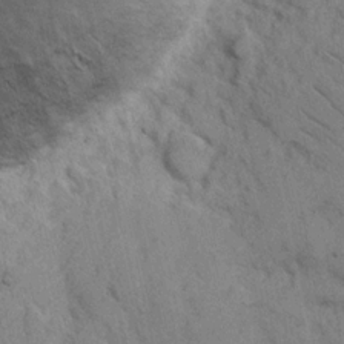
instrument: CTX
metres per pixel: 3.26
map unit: eHh
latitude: 8.1389
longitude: -64.9514
